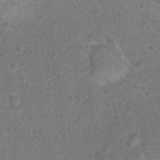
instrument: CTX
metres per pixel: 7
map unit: Hto
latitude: 17.4804
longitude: -41.5938
